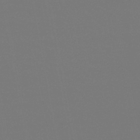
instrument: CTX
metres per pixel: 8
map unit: HNb
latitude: -46.9352
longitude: -44.3467
